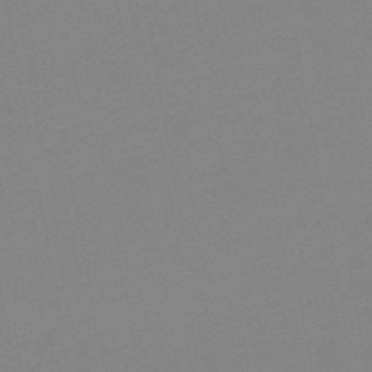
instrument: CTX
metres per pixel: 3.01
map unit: HNb
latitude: -45.8422
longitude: -44.5546
